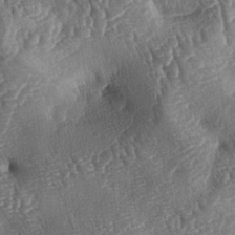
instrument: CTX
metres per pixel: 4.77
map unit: lAa
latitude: -4.5762
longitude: -127.8583
